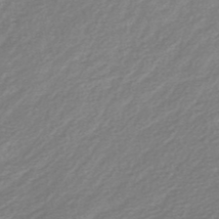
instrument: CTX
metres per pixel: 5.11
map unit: HNb
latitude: -48.9731
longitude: 58.6896
